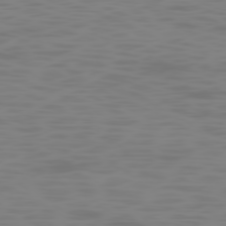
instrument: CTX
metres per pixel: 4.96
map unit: Ap
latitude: -78.6518
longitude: -69.7639
